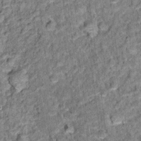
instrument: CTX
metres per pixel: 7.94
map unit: Hto
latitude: 15.0837
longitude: -34.8380
